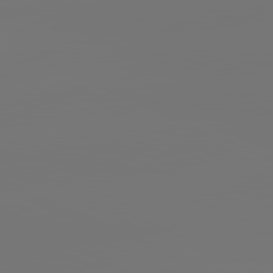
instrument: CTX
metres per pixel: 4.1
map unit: lApd
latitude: 81.6127
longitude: -152.2145
